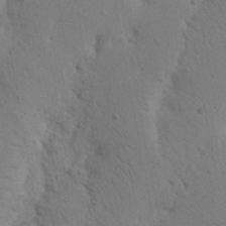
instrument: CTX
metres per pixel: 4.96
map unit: Nhu
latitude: 16.2145
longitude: -75.7450
